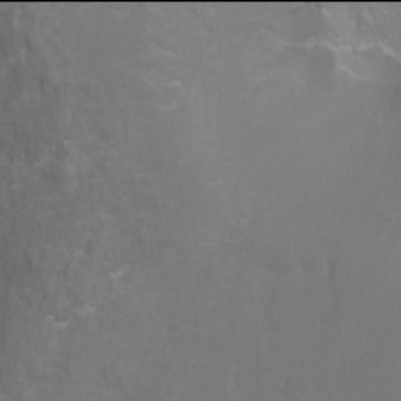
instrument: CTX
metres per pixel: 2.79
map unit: Ht
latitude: -6.0094
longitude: -34.8947
